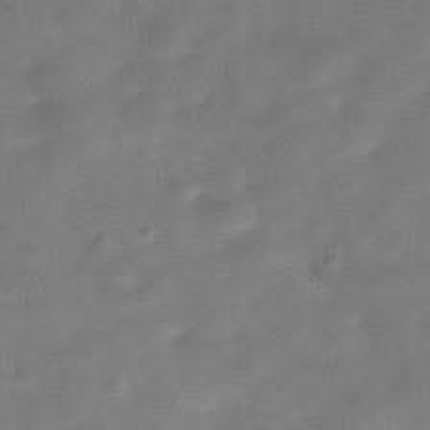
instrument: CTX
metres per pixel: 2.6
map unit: Hve
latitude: -30.7085
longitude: 93.2754
